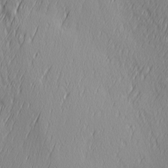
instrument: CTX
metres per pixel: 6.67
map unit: Ave
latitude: 2.8569
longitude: -113.0836
